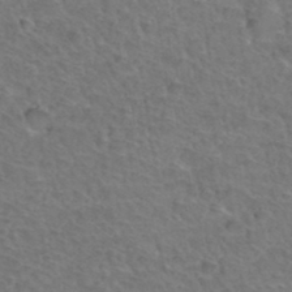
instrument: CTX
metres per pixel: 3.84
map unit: Hto
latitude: 36.6491
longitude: -47.3293
